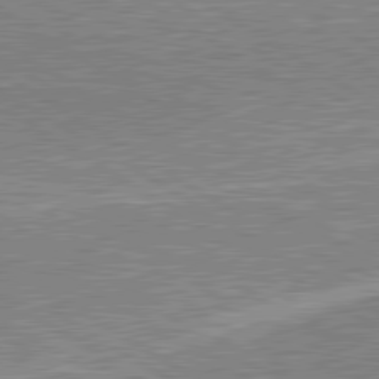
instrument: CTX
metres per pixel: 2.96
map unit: lApd
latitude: 80.4979
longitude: 143.7099
